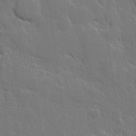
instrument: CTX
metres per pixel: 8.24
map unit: Hve
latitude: 24.6490
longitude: 150.2739
